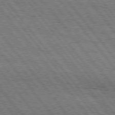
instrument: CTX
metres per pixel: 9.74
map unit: Hpe
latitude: 75.4426
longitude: -153.1214
